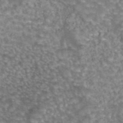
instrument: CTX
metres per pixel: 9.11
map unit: eAb
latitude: 44.3089
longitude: 105.7855
